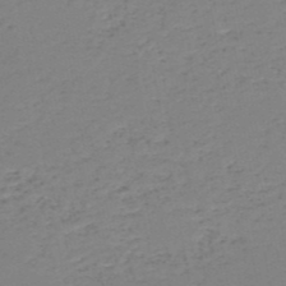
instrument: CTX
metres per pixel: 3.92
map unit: HNb
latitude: -50.9164
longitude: -52.9892
